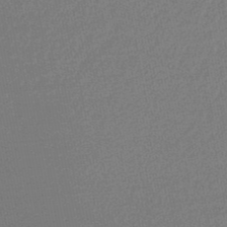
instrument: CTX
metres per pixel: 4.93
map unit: lHb
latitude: -48.3873
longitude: 62.9919
